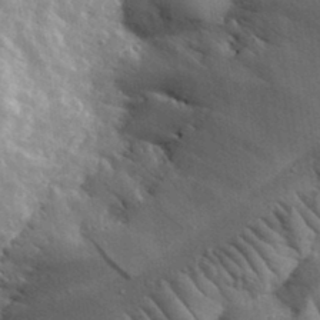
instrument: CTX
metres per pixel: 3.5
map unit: lHvf
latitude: 34.7435
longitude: -86.7813
